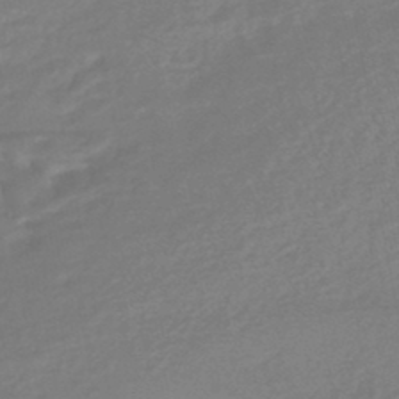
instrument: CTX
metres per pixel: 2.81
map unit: HNhu
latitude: -45.8045
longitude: 92.2362
